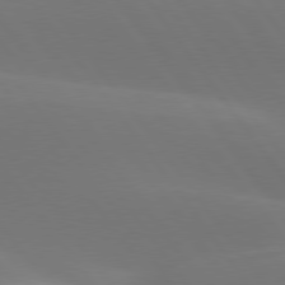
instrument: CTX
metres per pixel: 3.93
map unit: lApd
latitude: 77.5182
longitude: -52.0255
